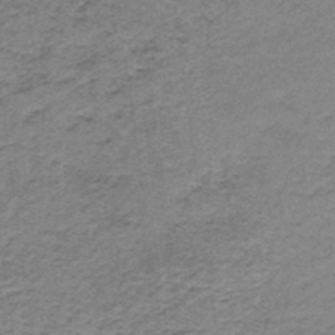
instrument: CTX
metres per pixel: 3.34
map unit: lHb
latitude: -36.8974
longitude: 60.9920
